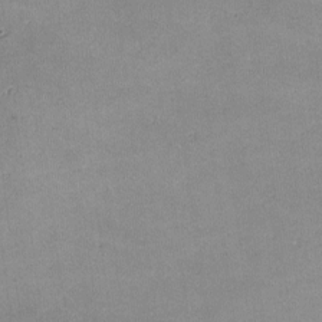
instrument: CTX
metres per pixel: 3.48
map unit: lHvf
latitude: -10.1606
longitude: -101.3104
